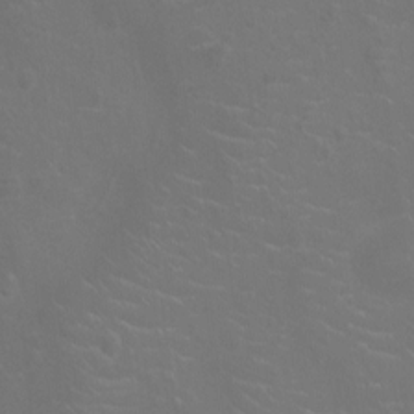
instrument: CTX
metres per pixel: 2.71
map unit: Ht
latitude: -5.1620
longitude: -18.8758
